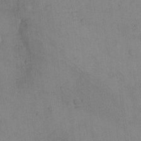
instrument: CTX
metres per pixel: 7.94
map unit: eHh
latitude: -9.5210
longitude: -67.6693
